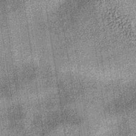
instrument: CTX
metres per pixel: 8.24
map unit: lHb
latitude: -36.0472
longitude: 67.5777
